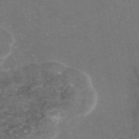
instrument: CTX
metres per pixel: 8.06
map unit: eAb
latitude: 46.5924
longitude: 120.3117
